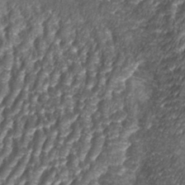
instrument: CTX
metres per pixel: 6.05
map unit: eHh
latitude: 34.9513
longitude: -137.3860
